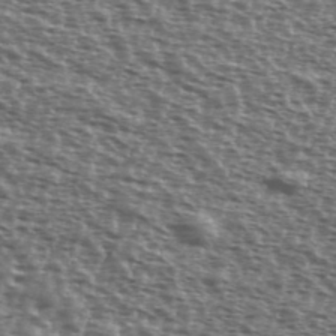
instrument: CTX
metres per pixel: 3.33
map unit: Ave
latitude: 39.5749
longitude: -111.7639
